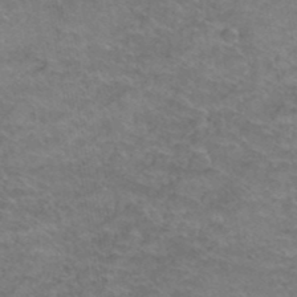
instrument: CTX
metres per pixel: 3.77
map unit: Hto
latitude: 38.8947
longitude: -42.7624
